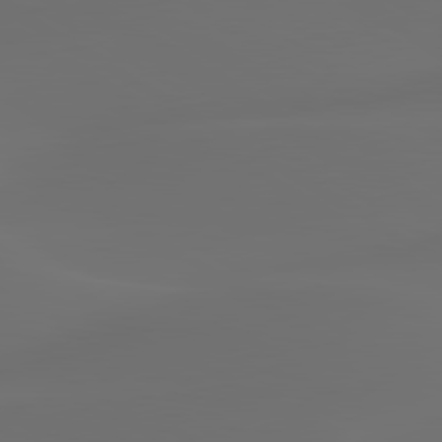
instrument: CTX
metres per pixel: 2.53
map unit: lApd
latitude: 80.2900
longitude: -85.0081
